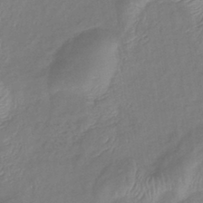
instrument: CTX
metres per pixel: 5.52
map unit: lHb
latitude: -40.9730
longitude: 79.1431
